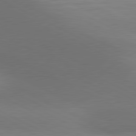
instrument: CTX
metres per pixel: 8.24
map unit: lApd
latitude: 80.9892
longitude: 126.9163
